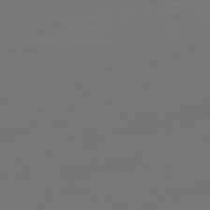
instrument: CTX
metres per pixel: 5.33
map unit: Ap
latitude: -79.2376
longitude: -65.1214
